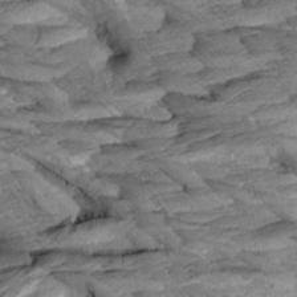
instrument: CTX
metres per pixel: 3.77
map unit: Aa
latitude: 8.0255
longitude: -133.6127
